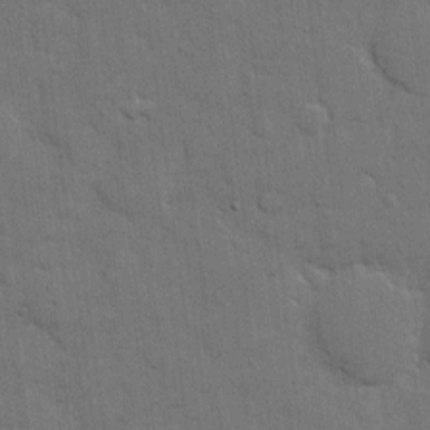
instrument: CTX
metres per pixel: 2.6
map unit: eHh
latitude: 11.8206
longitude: -67.1403
